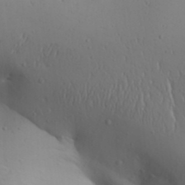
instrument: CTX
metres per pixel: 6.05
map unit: Aa
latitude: 30.5735
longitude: -146.1767
